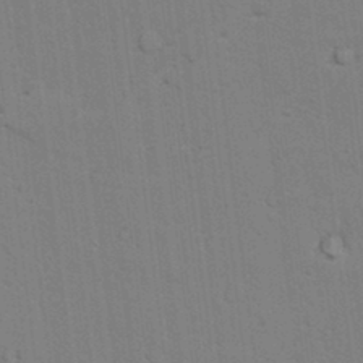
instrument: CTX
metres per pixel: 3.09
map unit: lAvf
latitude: 25.2159
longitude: -111.7828
